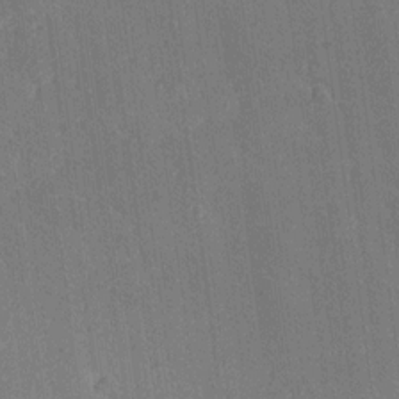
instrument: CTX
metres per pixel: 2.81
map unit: Ave
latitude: 20.0822
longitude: -136.8380
